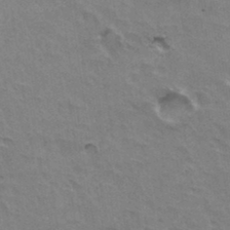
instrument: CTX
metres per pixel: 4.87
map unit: Hto
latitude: 35.7827
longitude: -44.0822
